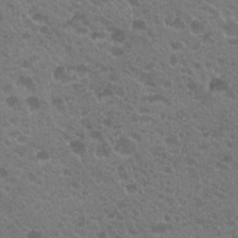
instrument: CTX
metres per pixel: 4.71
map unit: Hto
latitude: 20.3845
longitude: -34.1766
